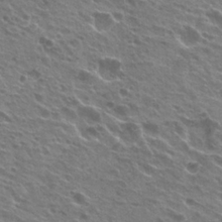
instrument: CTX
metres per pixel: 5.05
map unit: Hto
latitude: 24.2144
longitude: -30.7058
